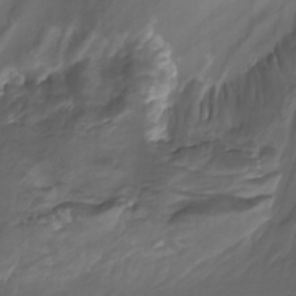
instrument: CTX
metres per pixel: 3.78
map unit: Nhu
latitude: -9.4454
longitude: -76.8569
